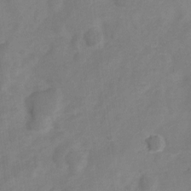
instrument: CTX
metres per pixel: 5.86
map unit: Nve
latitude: -20.9541
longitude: 107.8801
